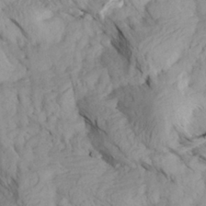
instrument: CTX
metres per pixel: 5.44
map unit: Aa
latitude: 27.8772
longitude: -133.8205
